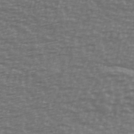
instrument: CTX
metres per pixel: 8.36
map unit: Ave
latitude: 39.2726
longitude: -113.5938
